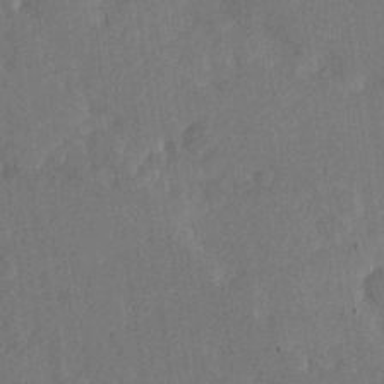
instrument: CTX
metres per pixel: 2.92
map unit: Hve
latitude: 25.7071
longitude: 144.8408
